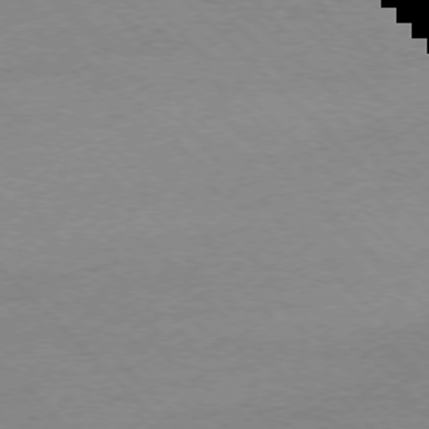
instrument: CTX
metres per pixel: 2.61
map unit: Ap
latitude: -76.5763
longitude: -85.2159
